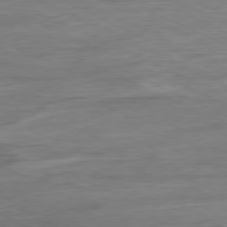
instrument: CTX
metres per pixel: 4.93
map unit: Ap
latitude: -80.6897
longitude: -81.8772
